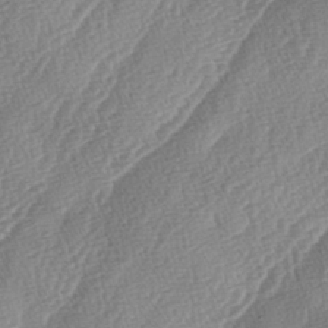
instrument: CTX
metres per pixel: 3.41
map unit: lAa
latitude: -4.6329
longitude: -129.9906
